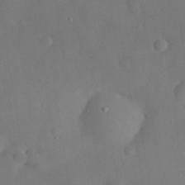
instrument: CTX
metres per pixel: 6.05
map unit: eHh
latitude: 29.9717
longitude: -73.8773
